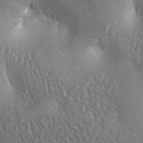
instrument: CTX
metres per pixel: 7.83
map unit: lAa
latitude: -6.9164
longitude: -125.7072
